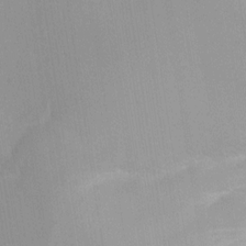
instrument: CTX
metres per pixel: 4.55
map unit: Ave
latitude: -11.1620
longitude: -120.6491
